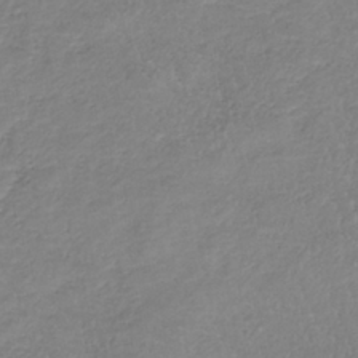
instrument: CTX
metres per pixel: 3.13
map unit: lHb
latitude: -36.5573
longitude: 72.6518
